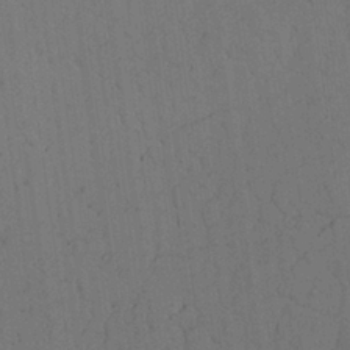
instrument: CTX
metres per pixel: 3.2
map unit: Aa
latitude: 26.7435
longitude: -137.8961
